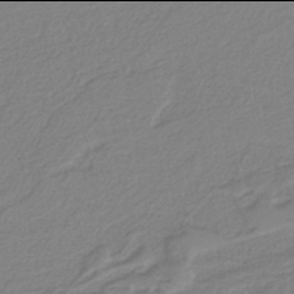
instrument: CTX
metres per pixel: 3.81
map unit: lHb
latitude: -42.0094
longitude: 51.9178
